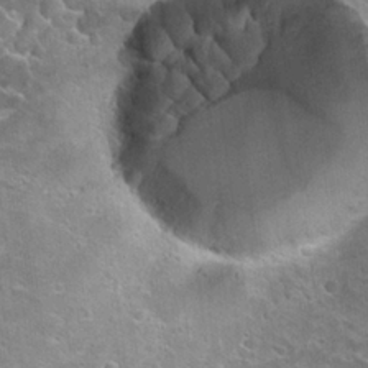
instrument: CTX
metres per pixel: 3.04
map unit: Hto
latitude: 23.4993
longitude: -42.5735
